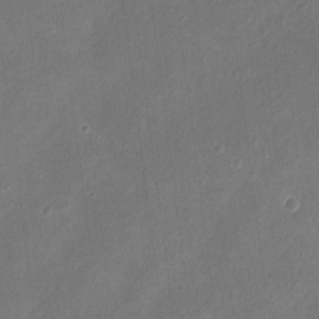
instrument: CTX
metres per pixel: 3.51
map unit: eHh
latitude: 8.2334
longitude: -73.7639
